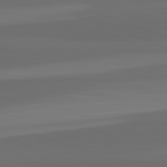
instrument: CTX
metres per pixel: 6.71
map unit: lApd
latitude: 82.6490
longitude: 159.8233
